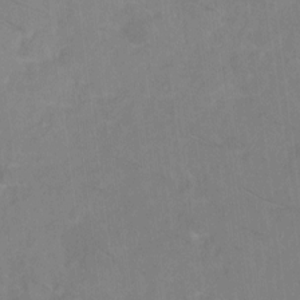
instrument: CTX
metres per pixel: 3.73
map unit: eHh
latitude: 4.7246
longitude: -69.3671
